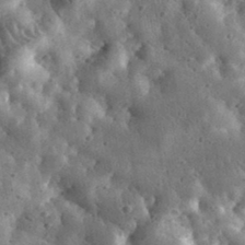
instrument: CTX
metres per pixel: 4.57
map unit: eHh
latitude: 33.8016
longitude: -78.6302
